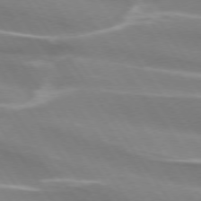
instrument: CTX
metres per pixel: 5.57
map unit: lApd
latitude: 73.9528
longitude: -62.1011
